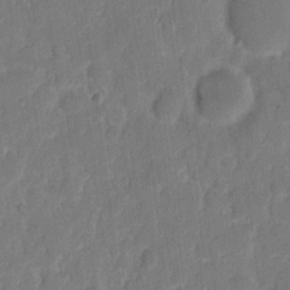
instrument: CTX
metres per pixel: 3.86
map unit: eHh
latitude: 8.2901
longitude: -65.7261
